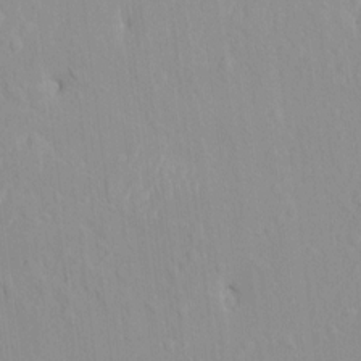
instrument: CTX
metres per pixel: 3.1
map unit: HNhu
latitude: 5.8205
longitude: 2.3684
